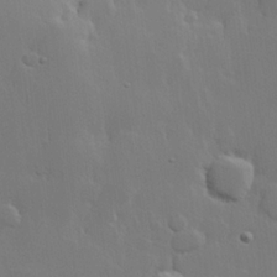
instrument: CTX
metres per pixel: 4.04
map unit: lHvf
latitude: 22.7435
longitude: 145.5777
